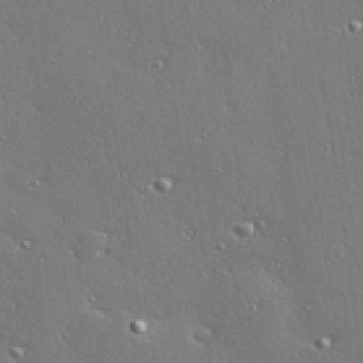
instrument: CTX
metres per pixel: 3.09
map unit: Hve
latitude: 28.0822
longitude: -92.0255
